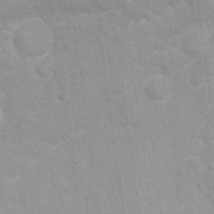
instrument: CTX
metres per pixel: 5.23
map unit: Nhu
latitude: 26.5168
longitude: -62.1200
